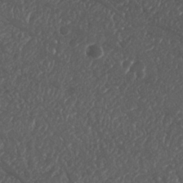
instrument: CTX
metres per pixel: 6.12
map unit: Nhu
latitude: 26.0633
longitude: -63.1781
